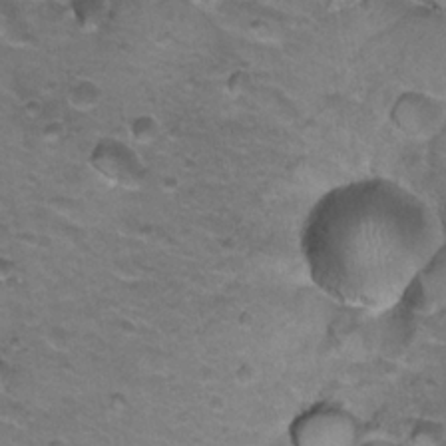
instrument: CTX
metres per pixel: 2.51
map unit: Hto
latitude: 21.5371
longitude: -32.3467
